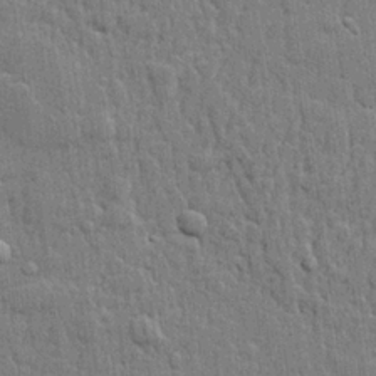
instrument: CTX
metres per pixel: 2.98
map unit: lHvf
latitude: 21.9150
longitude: 142.9541
